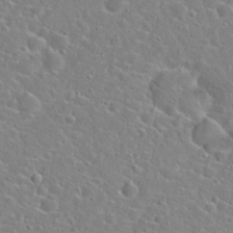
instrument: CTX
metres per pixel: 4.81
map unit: Hto
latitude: 21.8961
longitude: -45.0836
